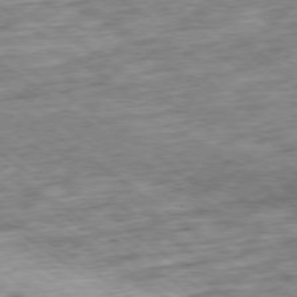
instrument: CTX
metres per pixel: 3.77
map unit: Ap
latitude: -79.4454
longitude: -76.0633
